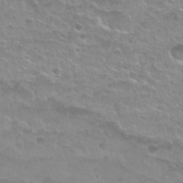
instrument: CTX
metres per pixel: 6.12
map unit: Nhu
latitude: 27.5371
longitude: -53.3104
